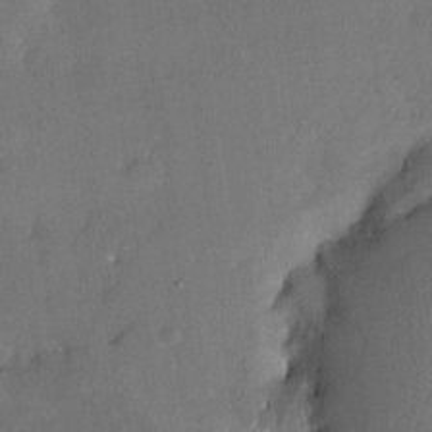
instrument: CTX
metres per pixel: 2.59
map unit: HNhu
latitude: 6.3467
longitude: 3.3698
